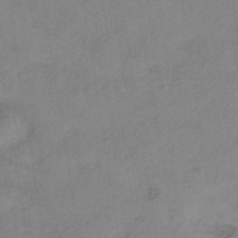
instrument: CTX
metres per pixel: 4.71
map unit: eHh
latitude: -42.1227
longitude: 119.4077
